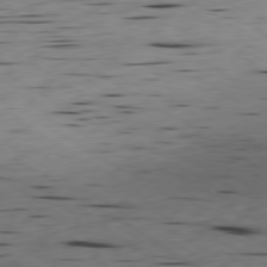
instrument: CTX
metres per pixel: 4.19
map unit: Ap
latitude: -79.9556
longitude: -100.4979
